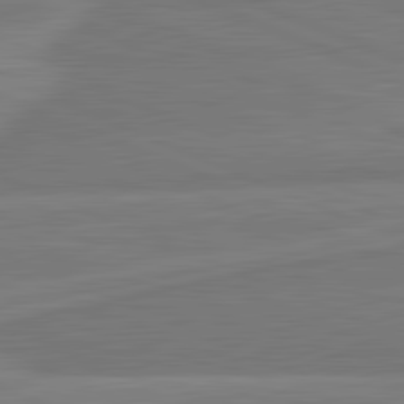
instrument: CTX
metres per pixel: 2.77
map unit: lApd
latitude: 82.1011
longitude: -173.5182
